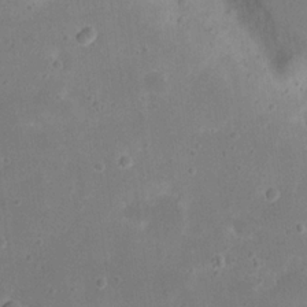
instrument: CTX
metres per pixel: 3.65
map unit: eHh
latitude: 20.7435
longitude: -65.0269
